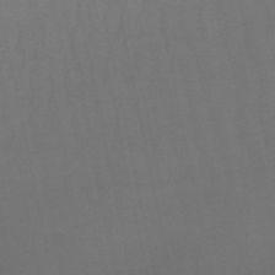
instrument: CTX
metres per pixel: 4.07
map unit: lHb
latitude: -50.4440
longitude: 70.5007
